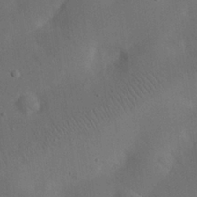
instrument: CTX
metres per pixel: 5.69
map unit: eHh
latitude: 25.7260
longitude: -69.0837
